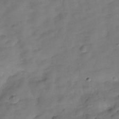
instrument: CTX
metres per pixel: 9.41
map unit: Hve
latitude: -29.6533
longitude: 92.8786
